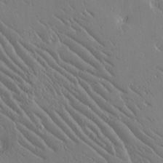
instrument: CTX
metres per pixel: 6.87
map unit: Htu
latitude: -2.2739
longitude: 175.6721
